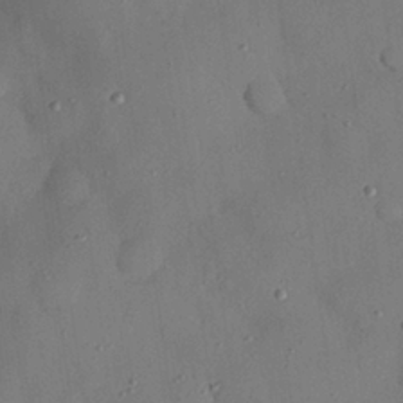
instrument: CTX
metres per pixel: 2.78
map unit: Nhu
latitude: 26.2901
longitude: -72.8191
